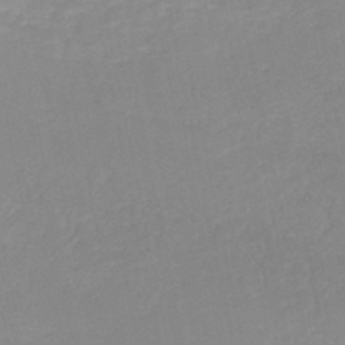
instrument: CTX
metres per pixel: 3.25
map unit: HNb
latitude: -49.0487
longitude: -43.7639
